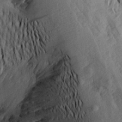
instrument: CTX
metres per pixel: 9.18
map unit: Aa
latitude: 19.5749
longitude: -145.8583
